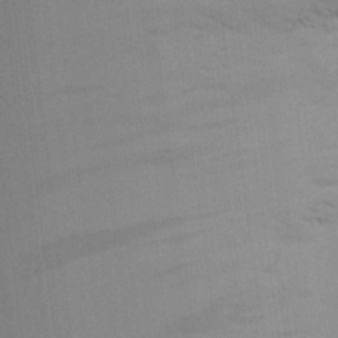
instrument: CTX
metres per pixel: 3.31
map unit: Aa
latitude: 23.3671
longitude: -145.5749
